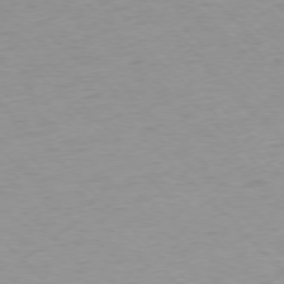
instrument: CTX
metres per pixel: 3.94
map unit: Ap
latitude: -77.4832
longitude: -82.5356
